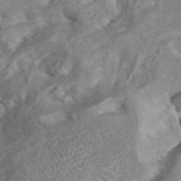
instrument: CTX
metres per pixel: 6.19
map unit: ANa
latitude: 42.1956
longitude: 15.5210
